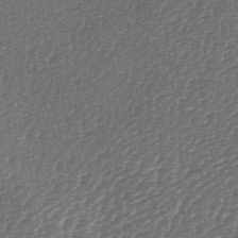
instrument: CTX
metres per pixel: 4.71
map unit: lAa
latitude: -3.0675
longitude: -128.4601
